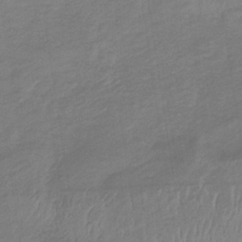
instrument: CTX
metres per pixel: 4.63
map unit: lHb
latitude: -34.5007
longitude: 69.0297
